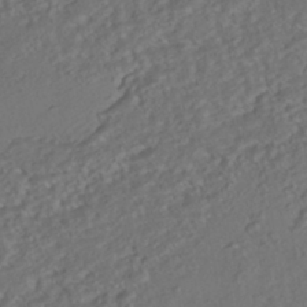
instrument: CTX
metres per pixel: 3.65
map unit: ANa
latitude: -42.1605
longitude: 108.3495
